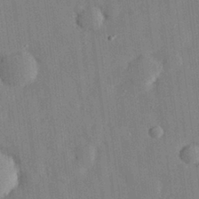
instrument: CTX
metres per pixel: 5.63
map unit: eHh
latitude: 28.8569
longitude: -76.9891
